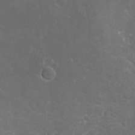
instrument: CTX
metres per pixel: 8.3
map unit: Nhu
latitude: -19.8989
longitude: -57.3292
